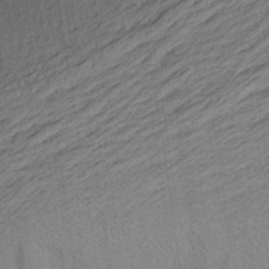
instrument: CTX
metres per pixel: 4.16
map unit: Aa
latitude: 26.1578
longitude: -145.1025
